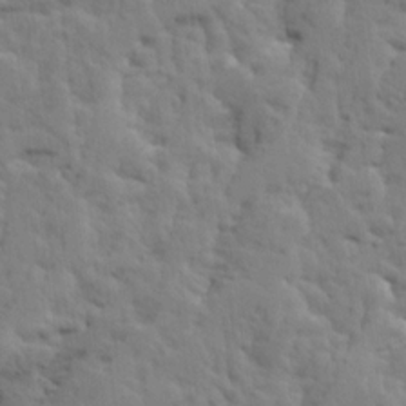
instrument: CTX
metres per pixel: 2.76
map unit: Ave
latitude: 14.4412
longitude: -135.5371
